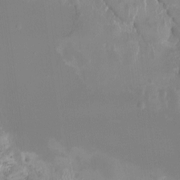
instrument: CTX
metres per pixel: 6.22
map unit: Htu
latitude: -13.0298
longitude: -47.4427
